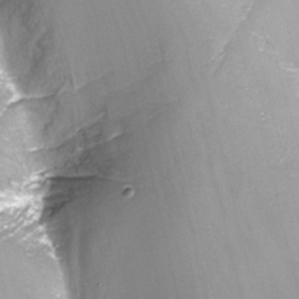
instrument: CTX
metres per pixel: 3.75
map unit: Nhu
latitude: -10.0661
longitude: -76.4412
